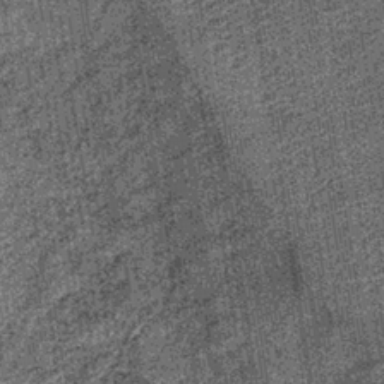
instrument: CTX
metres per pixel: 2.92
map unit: lHb
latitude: -37.5210
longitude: 64.7841
